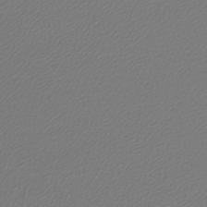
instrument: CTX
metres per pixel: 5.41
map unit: lHb
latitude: -45.8989
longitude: 71.3132
